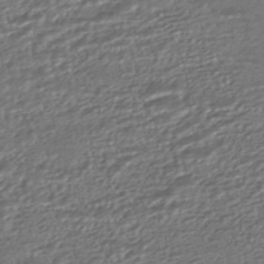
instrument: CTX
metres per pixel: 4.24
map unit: HNhu
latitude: -45.4265
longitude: 104.5196
